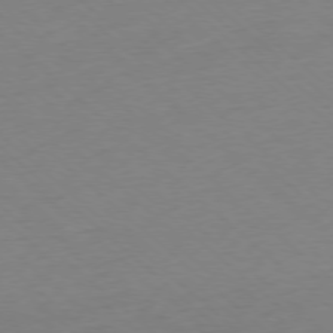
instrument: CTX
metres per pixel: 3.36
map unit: Ap
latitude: -77.6911
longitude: -97.0647
